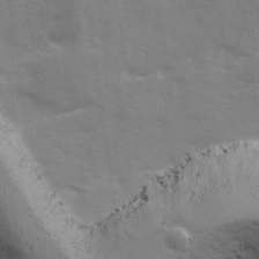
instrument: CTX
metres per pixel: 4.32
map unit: Ave
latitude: 12.7058
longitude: -102.6679
